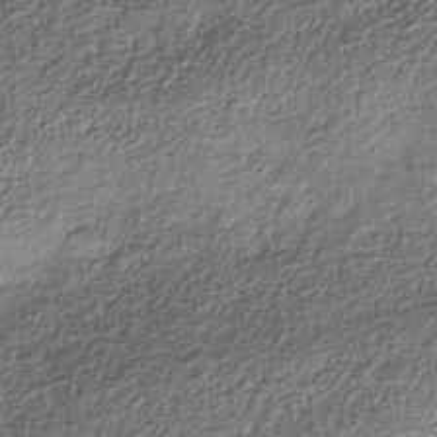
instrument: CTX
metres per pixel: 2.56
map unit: Nhe
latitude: -38.4818
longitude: -147.1026
